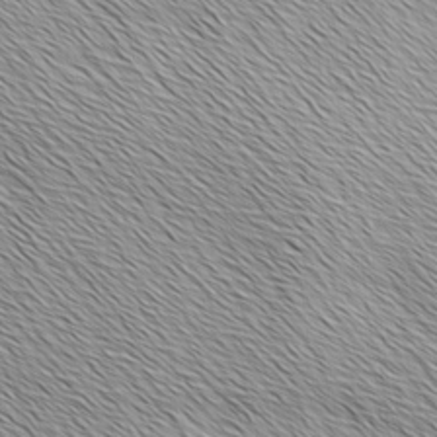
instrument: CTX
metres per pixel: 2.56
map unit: Ave
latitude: 1.8583
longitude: -114.5734
